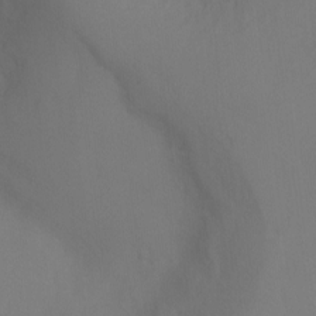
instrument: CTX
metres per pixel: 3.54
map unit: Ht
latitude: -7.0108
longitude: -32.4979
